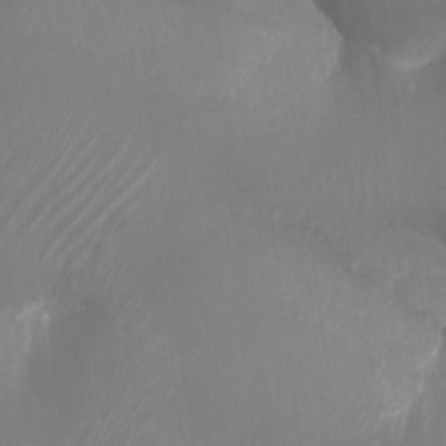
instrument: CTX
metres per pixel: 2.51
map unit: Ht
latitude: -18.0661
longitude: -43.9339
